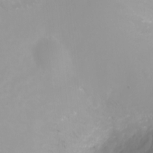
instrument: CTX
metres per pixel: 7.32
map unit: Ht
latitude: -3.1242
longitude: -61.8583
